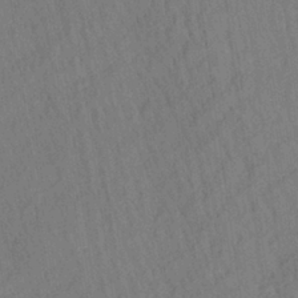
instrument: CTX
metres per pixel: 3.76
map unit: Aa
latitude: 27.4049
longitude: -141.3859
